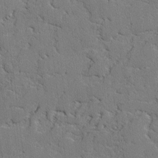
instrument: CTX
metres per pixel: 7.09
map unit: lAvf
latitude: -2.4817
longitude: -108.6868
